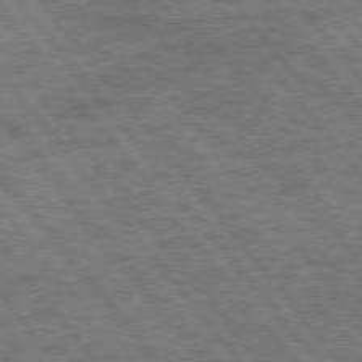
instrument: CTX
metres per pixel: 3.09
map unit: Hpe
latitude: 74.9892
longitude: -150.1955
